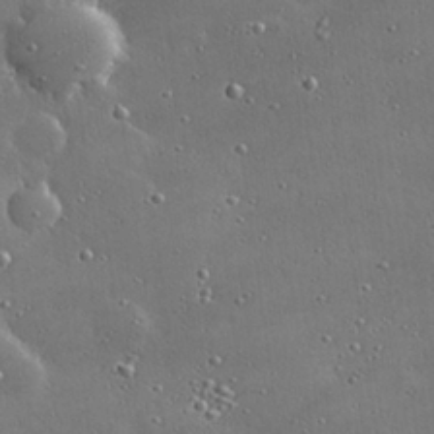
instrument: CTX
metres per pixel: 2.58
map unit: Hve
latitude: 28.8947
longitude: -92.7813
